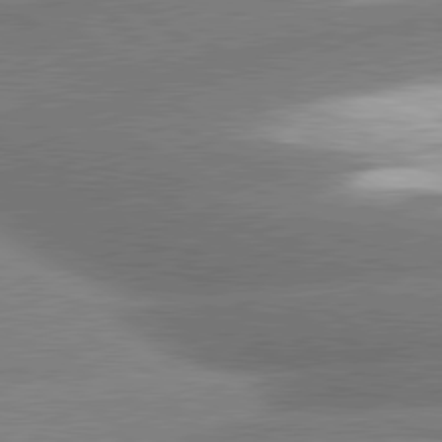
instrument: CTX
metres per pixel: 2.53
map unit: lApd
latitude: 80.5357
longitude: -162.3657
